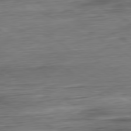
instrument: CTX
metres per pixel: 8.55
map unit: Ap
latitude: -80.8030
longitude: -68.5168
